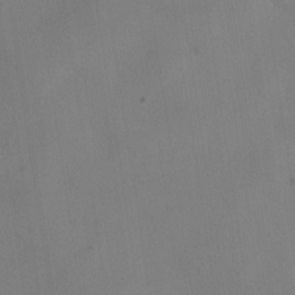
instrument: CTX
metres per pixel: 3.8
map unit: Hve
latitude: -32.5574
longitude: 93.8611
